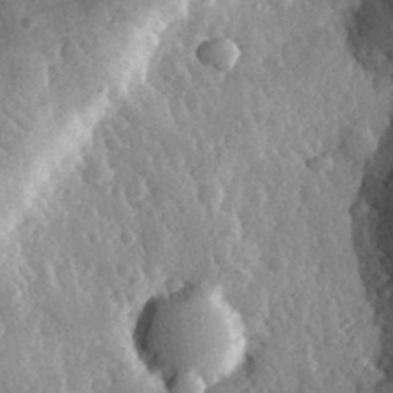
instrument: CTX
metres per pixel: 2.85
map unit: eHh
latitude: 31.2915
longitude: -80.6113
